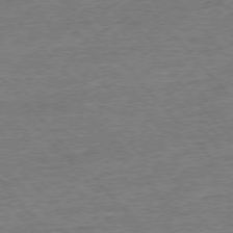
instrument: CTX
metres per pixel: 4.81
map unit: Ap
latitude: -77.1431
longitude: -96.1011
